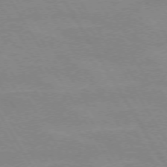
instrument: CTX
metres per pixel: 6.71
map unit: lApd
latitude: 72.3090
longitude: -56.2144
